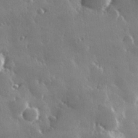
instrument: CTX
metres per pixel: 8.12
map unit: Hve
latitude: 27.6127
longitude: 147.2376
